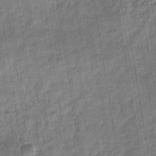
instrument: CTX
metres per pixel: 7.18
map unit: eHb
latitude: -37.5588
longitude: 79.8989
